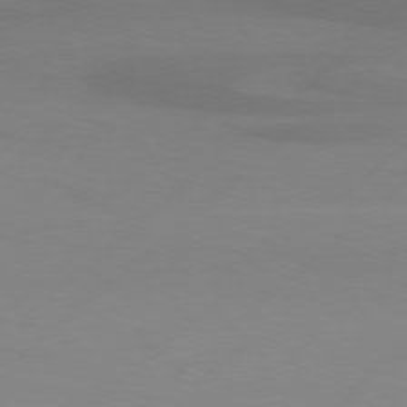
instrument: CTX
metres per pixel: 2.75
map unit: Hpe
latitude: 78.0633
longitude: -130.8380
